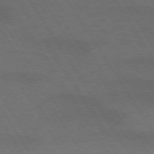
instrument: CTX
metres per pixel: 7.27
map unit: lApd
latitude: 72.9703
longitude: -57.6504
